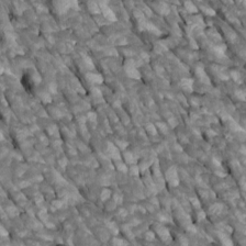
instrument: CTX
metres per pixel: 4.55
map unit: Htu
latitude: 1.2726
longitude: 145.2754
